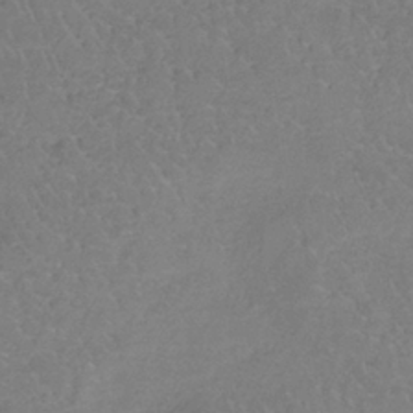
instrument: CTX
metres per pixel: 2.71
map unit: HNb
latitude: -35.6155
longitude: 55.7667
